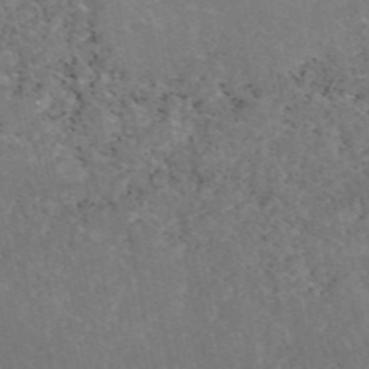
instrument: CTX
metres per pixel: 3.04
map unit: eAb
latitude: 47.3671
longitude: 115.8800
